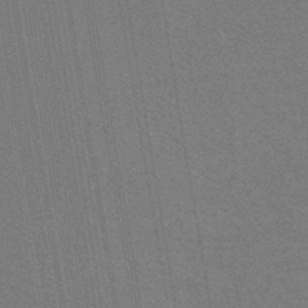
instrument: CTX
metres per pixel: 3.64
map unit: lHb
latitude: -42.0661
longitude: 75.2376
